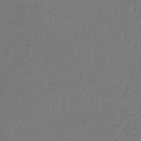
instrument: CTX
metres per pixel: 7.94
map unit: lHb
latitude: -41.7289
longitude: 66.0094
